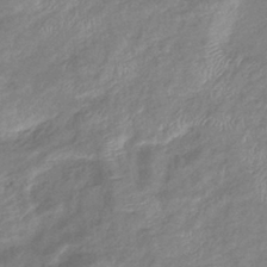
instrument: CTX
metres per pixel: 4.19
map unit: eHb
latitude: -38.3306
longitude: 78.8219
